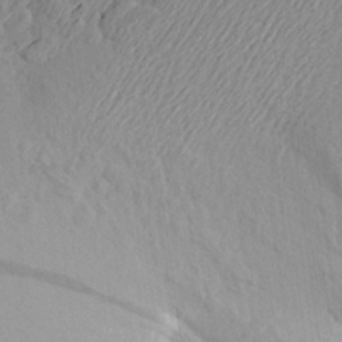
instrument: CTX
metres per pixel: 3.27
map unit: Aa
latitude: 24.0444
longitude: -149.5371
